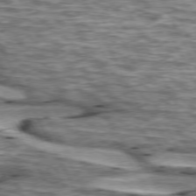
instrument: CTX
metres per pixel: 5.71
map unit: lApd
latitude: 74.3089
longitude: -55.0269
